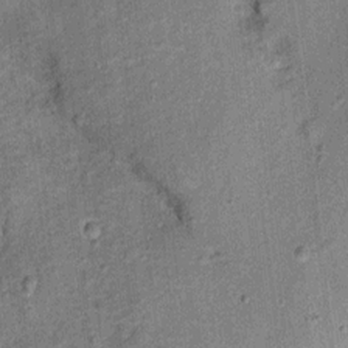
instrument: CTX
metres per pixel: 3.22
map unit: Ht
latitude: 10.8569
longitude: -39.0836
